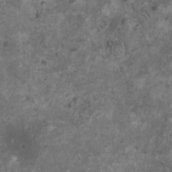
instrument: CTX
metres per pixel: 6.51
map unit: HNhu
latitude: 1.4804
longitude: 3.9745
